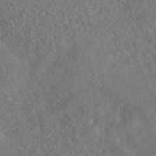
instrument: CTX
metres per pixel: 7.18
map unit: HNhu
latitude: -41.8800
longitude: 101.4454
